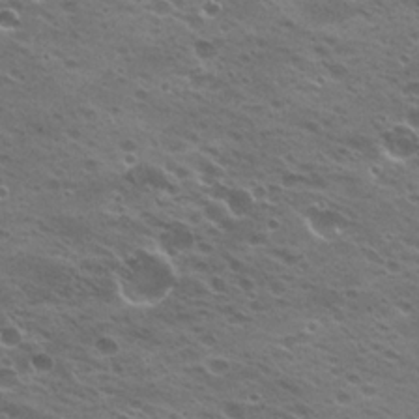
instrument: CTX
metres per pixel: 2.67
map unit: Nhu
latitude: 21.1214
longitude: -31.2915
